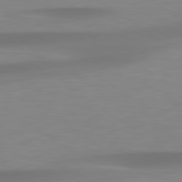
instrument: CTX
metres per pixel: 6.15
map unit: lApd
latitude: 79.4049
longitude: -92.2144
